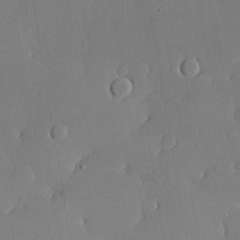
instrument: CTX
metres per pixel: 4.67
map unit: lHvf
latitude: 20.5357
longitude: 145.2565
